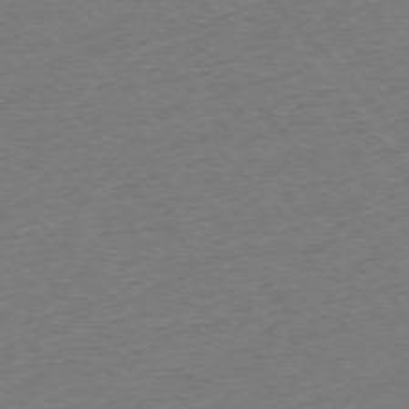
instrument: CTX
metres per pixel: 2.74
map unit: Ap
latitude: -76.2362
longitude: -80.5735
